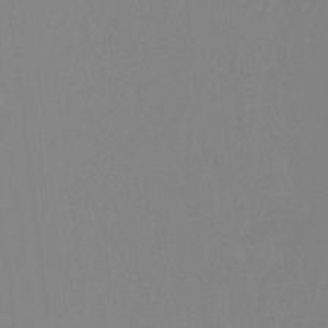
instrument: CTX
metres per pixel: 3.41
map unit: Nhu
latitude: -13.4643
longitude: -60.0444
